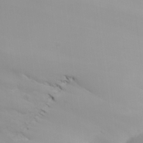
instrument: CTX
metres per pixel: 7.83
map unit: Aa
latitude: 24.2144
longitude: -127.2726
